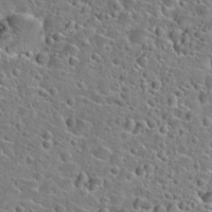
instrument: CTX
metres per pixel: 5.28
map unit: Hto
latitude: 24.4790
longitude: -46.6491
